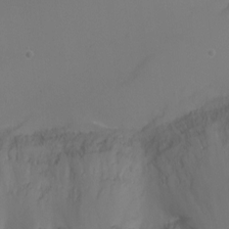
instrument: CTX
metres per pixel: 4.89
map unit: Ht
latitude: -5.7288
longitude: -26.1200
